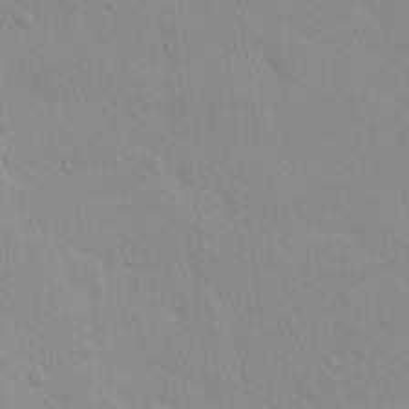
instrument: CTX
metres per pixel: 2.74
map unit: Hto
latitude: 16.5735
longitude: -39.3482
